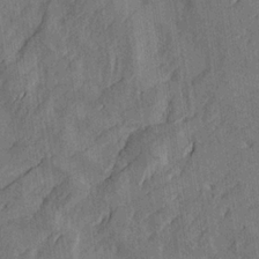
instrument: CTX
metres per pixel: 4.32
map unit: Htu
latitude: -4.4062
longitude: -177.2915
